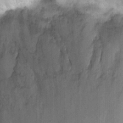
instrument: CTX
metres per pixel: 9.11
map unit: Ht
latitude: 3.2348
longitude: -34.9324
